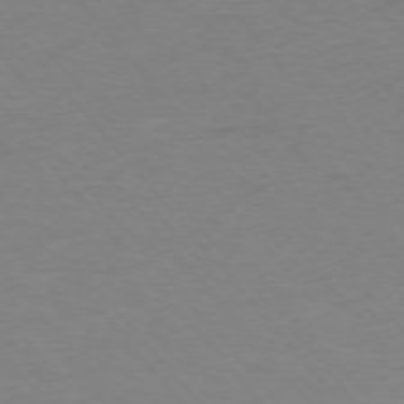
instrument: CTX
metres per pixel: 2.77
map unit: Ap
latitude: -76.6707
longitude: -88.7436
